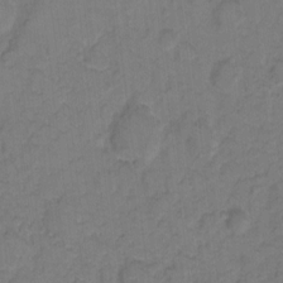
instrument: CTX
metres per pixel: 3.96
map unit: eHh
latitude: 7.7261
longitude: -63.8962
